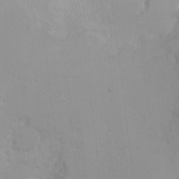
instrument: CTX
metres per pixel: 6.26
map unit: Nhu
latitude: -4.7274
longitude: -83.1970
